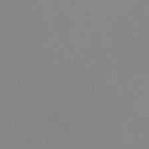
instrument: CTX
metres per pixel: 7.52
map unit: Nve
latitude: -57.4832
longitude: 59.9745
